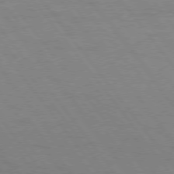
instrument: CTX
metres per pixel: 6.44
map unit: Hpe
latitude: 75.3104
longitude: -143.3671
